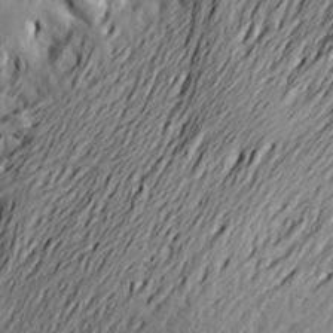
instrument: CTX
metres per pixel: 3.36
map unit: Aa
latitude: 21.7639
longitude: -150.2333
